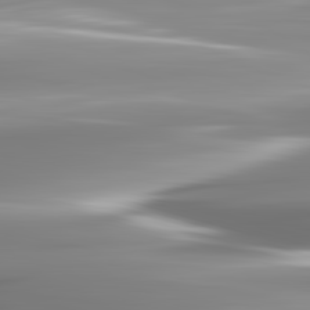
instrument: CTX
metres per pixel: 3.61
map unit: lApd
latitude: 82.9891
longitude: -139.0269
